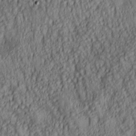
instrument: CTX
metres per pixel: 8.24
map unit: lAa
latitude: 5.6316
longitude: -116.7624
